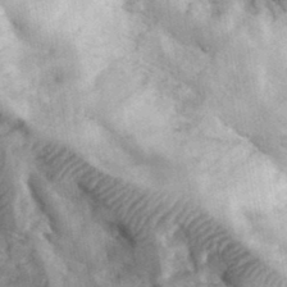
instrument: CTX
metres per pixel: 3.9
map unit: eHh
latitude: 35.0647
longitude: -68.6302
